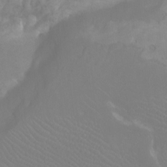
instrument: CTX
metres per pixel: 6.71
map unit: Htu
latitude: -12.9542
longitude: -71.0458
